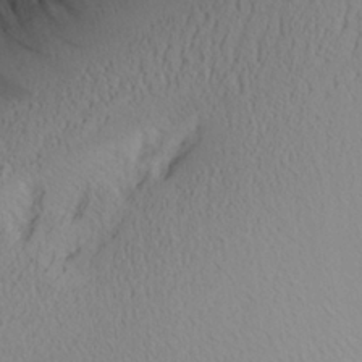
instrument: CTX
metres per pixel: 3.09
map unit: Aa
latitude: 25.8205
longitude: -132.9325
